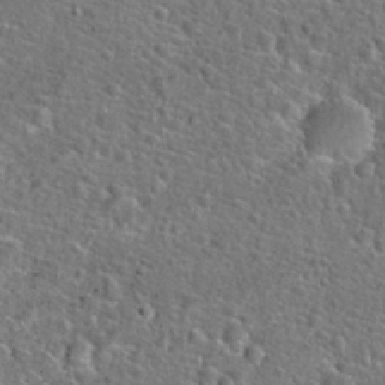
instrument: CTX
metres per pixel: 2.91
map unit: Hto
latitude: 23.9906
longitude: -48.2145
